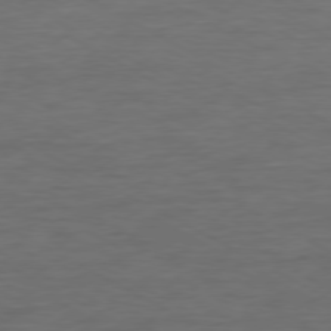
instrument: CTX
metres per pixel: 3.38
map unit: Ap
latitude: -77.3132
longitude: -75.5560
